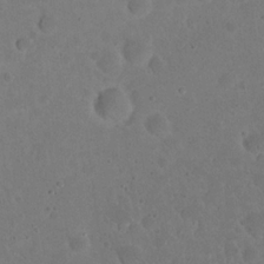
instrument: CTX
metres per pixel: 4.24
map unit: eHh
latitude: 20.3090
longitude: -62.7247
